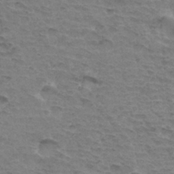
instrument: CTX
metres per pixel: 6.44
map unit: Hto
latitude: 34.0822
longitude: -45.5749
